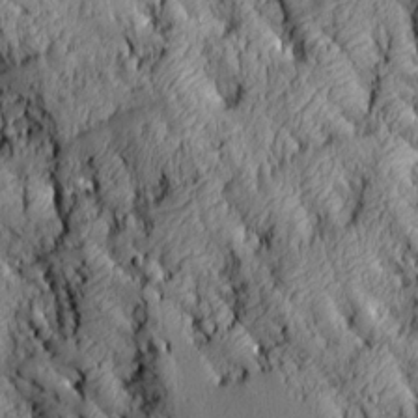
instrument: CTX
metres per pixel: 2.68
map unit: Aa
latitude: 6.9892
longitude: -128.2711
